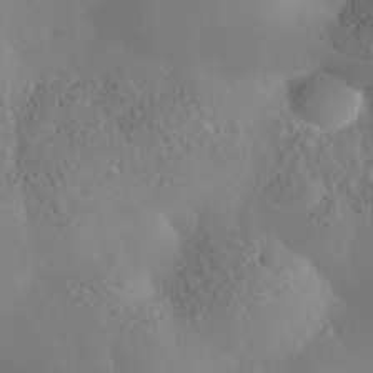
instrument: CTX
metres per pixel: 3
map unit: Nhe
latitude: -36.0283
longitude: -130.5168
